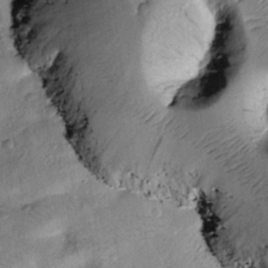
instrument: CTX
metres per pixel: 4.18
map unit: Htu
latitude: -1.0676
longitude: 173.4454
